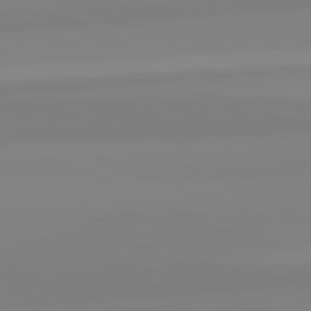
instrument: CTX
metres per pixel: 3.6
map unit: lApd
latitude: 82.4223
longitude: 174.9163
